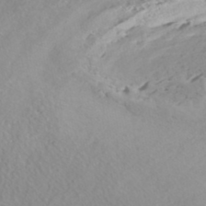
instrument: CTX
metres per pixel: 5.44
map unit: Nhe
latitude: -47.9178
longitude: -172.8569
